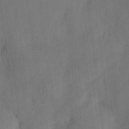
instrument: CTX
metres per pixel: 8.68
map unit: eHh
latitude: 5.0080
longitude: -73.9528
